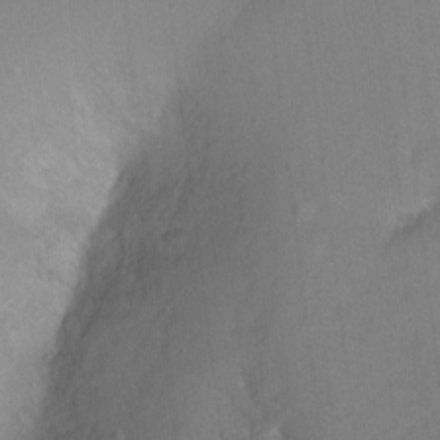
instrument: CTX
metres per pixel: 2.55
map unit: Ht
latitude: -5.6722
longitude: -36.4034
